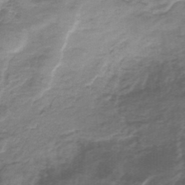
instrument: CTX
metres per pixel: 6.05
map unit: HNb
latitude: -33.9745
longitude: 60.1606
